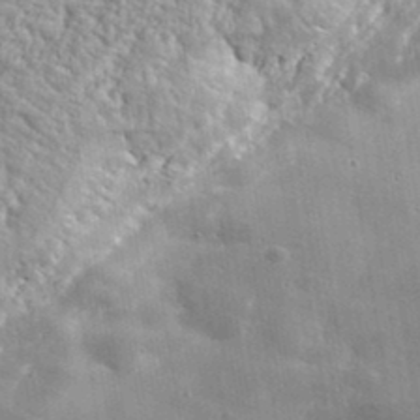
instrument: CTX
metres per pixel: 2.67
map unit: lHvf
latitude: 37.3482
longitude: -88.1200
